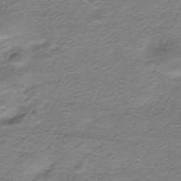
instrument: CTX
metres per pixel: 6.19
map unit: HNhu
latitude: -40.5951
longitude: 109.0486
